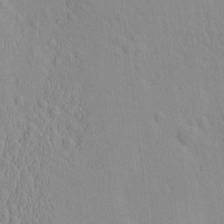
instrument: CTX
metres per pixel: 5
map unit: eHh
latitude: -2.0849
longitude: 19.2187
